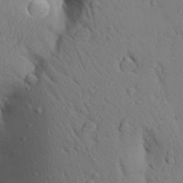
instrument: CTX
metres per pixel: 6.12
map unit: Aa
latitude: 26.4223
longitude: -148.4223
